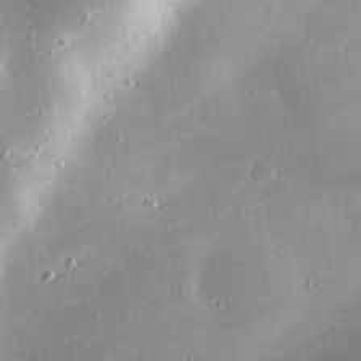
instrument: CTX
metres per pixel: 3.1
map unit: eHh
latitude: 24.2900
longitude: -89.9717
